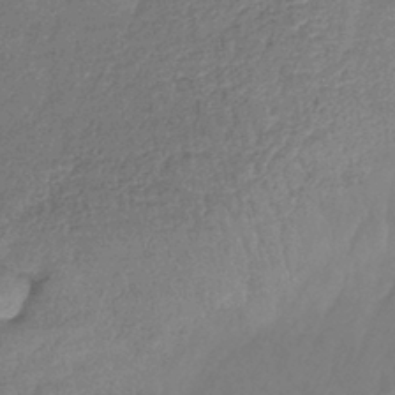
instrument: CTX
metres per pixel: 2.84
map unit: lHb
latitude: -42.3306
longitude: 81.0109
